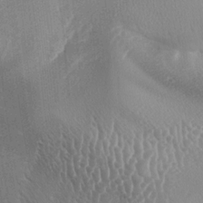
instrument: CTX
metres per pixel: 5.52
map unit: lAa
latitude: -5.8233
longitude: -128.9891
